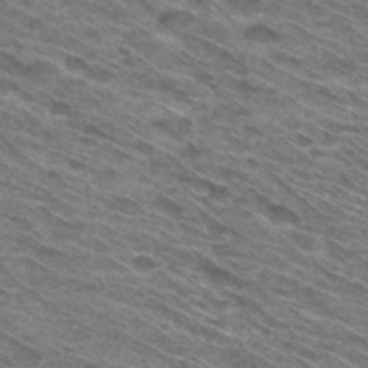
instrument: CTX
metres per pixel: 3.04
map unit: Hto
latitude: 31.1026
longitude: -46.3468
